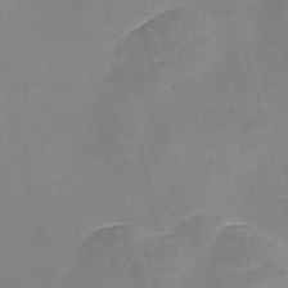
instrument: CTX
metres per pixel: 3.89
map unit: Nve
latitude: -56.9730
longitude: 58.8030
